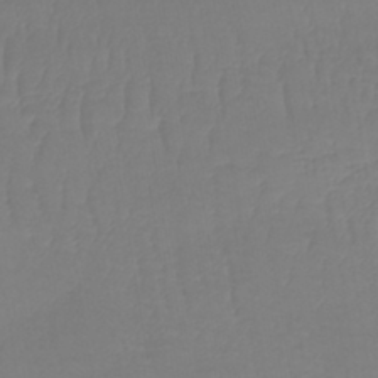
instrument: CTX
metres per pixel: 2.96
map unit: lHb
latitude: -41.1998
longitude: 65.8612
